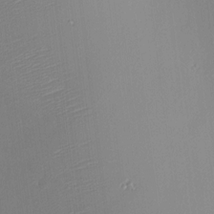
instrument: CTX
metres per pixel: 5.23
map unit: HNhu
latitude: 7.4048
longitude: 8.5574
